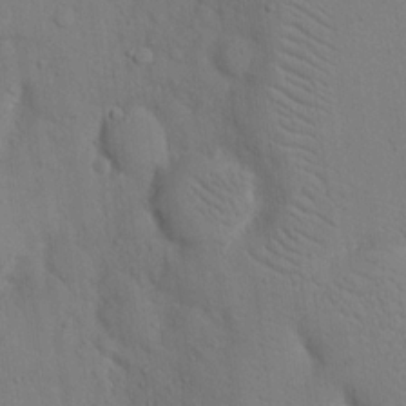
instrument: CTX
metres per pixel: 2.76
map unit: eHh
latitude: 16.9136
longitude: -67.0647
